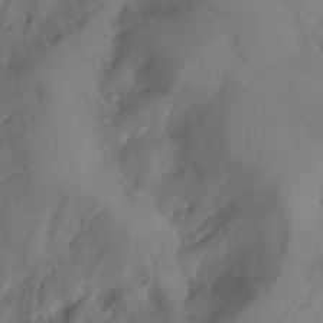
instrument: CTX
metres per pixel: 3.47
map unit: Nhu
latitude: -4.7463
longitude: -85.9339
